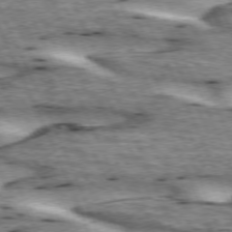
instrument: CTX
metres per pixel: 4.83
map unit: lApd
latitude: 73.2537
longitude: -54.0633
